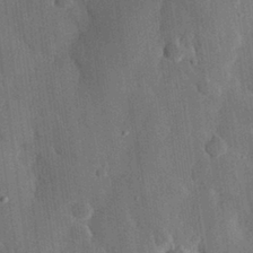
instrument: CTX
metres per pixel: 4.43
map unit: eHh
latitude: 29.8205
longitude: -80.0444
